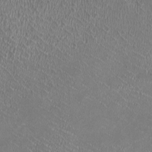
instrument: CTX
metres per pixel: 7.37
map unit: HNhu
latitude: -2.1605
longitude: -0.2900
